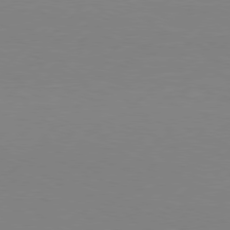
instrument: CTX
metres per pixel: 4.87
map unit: Hpe
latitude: 77.2537
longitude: -131.5183
